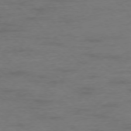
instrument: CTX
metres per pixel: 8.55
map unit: Ap
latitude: -77.7478
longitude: -92.5923
